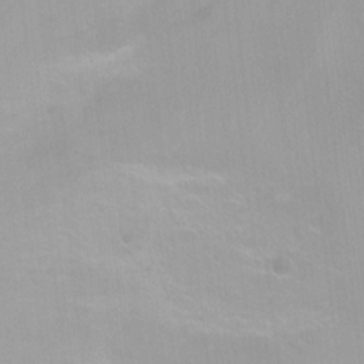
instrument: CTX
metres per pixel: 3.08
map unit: Nhu
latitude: -8.0472
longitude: -42.1578
